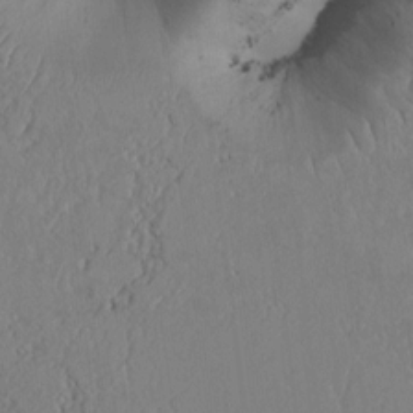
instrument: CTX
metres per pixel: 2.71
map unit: Htu
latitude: 3.2159
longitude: 147.8044
